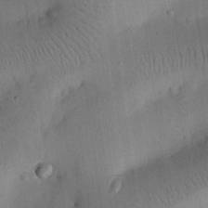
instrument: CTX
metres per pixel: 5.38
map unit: eHh
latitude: 25.4993
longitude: -69.1781
